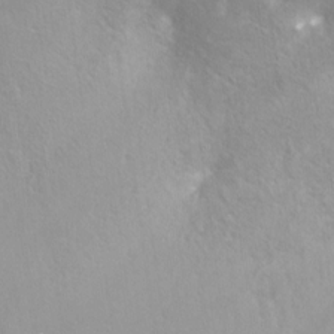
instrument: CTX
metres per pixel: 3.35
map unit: Nve
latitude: -24.8408
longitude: -109.6316
